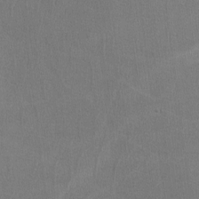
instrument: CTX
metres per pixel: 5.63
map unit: lHvf
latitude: -11.8045
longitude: -101.7261
